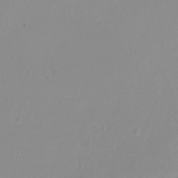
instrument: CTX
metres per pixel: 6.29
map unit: Nhu
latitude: -11.6344
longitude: -47.4049
